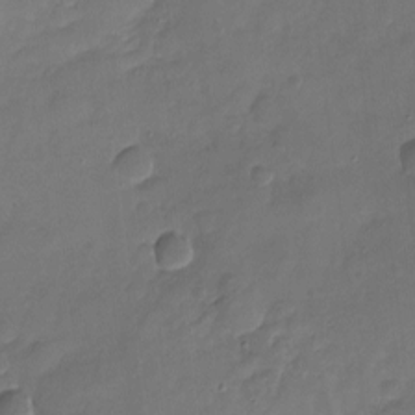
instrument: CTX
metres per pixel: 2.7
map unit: Nhu
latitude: -17.0298
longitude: -57.6127
